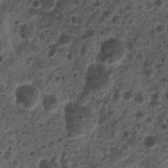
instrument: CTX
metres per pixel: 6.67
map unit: Nhu
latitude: 5.7072
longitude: -18.1200
